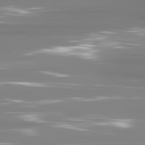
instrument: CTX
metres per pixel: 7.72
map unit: lApd
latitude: 81.4804
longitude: -136.9514
